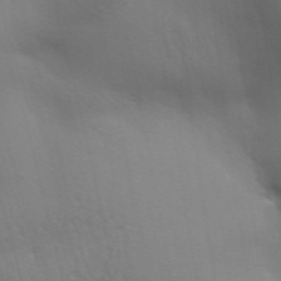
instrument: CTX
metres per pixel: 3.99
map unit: Aa
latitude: 31.8395
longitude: -141.1403
